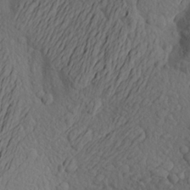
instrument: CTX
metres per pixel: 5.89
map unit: Aa
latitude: 24.7057
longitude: -146.4223
